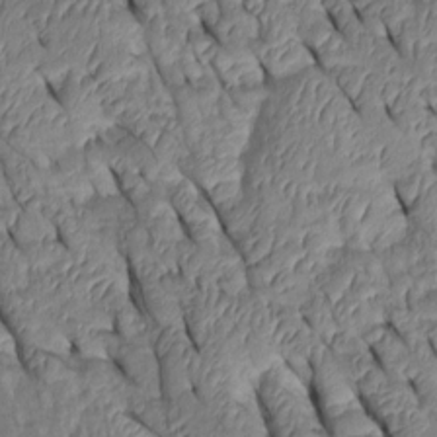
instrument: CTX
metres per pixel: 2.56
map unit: Htu
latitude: 0.8191
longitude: 148.8408
